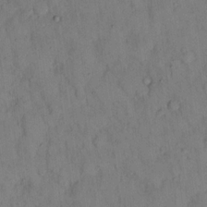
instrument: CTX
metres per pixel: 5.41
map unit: eHh
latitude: 13.4616
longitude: -62.7813
